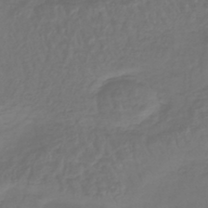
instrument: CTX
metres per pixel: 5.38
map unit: lHb
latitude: -43.1998
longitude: 65.1620
